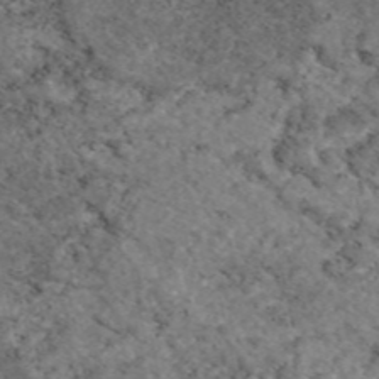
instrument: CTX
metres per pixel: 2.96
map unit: eAb
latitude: 47.1592
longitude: 113.6533
